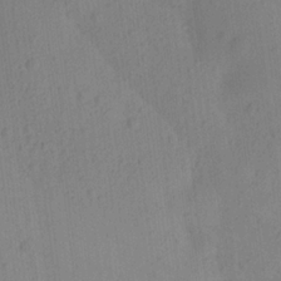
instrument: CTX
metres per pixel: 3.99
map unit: Ave
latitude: 21.5749
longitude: -137.9906
